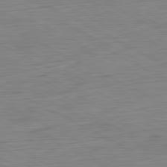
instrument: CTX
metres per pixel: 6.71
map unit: Ap
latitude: -81.4455
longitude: -78.2712
